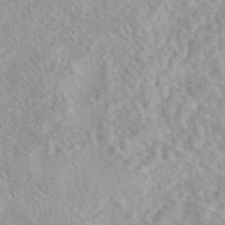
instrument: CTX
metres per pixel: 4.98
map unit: eAb
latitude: 44.4412
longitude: 115.2565
